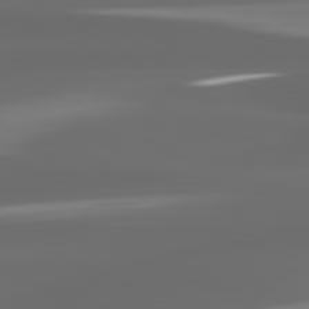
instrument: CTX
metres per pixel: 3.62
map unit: lApd
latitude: 82.7435
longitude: -135.9906
